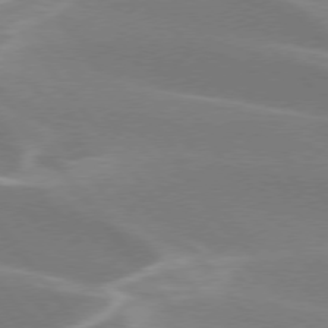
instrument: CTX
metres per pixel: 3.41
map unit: lApd
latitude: 75.7450
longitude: -62.3845
